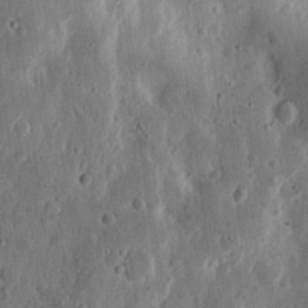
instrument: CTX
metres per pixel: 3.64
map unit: Ht
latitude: 13.9528
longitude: -74.1578
